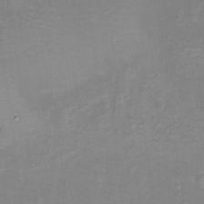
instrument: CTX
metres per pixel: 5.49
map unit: Nhu
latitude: -17.9367
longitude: -46.9136
